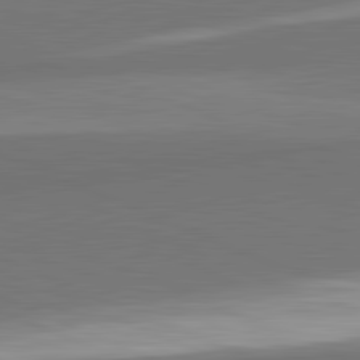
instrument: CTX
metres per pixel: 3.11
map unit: lApd
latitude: 82.2333
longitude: 151.2754
